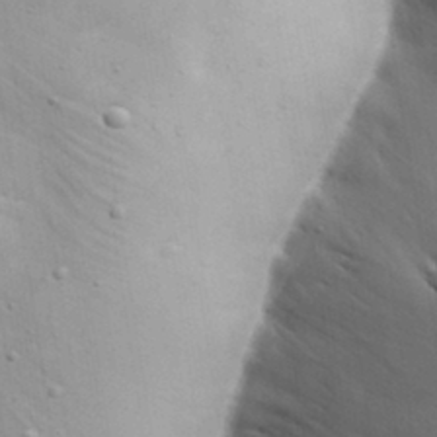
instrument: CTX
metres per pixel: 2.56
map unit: Aa
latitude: 30.7058
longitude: -145.0080
